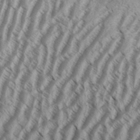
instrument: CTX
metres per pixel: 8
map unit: Aa
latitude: 33.1781
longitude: -137.5560
